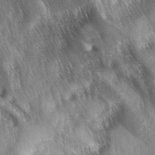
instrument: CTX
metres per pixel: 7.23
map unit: lAa
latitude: -5.6344
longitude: -126.9892
